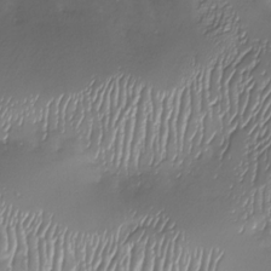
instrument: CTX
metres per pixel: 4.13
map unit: Nhu
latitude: -27.7099
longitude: -59.6505
